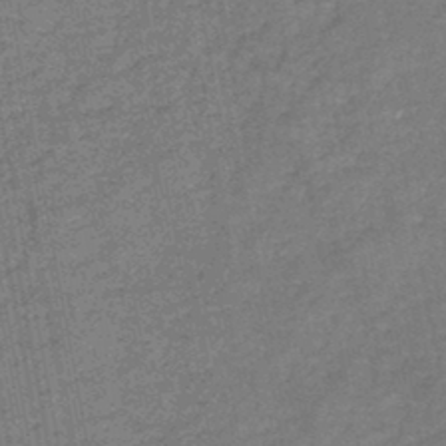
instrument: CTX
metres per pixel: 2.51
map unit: HNb
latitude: -45.1809
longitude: -36.5168
